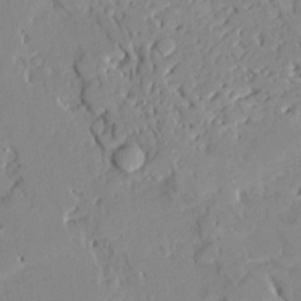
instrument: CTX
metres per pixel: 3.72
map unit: Ave
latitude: 22.4979
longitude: -128.8191
